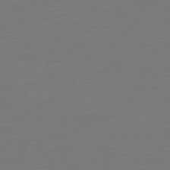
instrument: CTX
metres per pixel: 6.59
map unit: Ap
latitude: -75.0487
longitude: -68.4790
